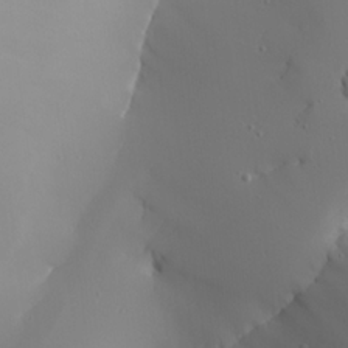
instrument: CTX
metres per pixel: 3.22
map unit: Aa
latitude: 23.6316
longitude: -126.7435
